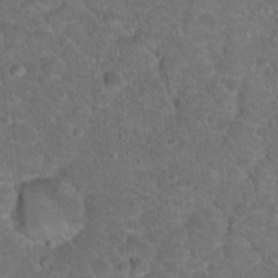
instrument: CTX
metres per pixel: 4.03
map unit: Hto
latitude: 18.6112
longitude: -34.3278
